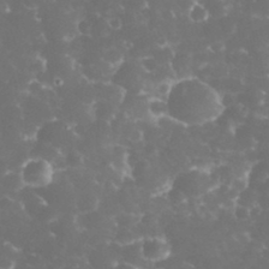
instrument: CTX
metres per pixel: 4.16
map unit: eHh
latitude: 32.7435
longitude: -63.2159
